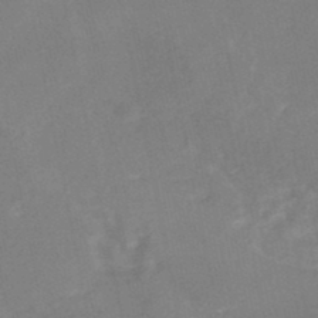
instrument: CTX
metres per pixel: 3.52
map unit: Nhe
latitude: -47.0108
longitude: -170.9325
